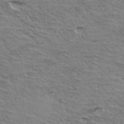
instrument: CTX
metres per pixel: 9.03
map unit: Hto
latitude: 35.9717
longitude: -42.4790
